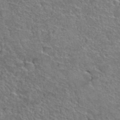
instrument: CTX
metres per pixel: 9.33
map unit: Hto
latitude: 38.3467
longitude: -44.5734
